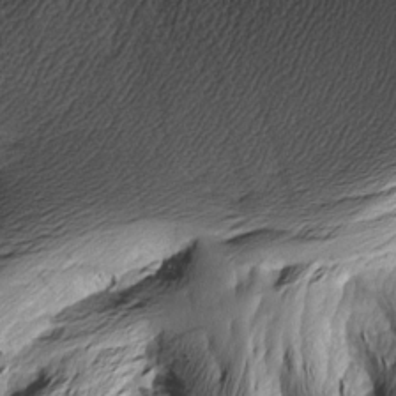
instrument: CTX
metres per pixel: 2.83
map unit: Nhu
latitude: -5.8422
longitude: -150.5356
